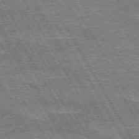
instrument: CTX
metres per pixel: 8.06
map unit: lApd
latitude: 72.7625
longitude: -55.4048
